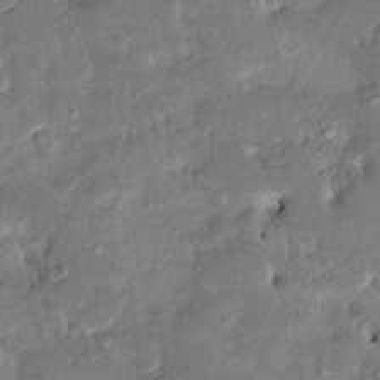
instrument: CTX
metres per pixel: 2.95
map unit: HNhu
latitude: 6.7813
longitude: 0.0661
